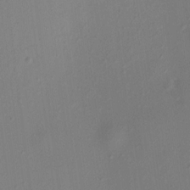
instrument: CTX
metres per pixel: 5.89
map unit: HNhu
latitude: 7.3671
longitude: -0.1011
